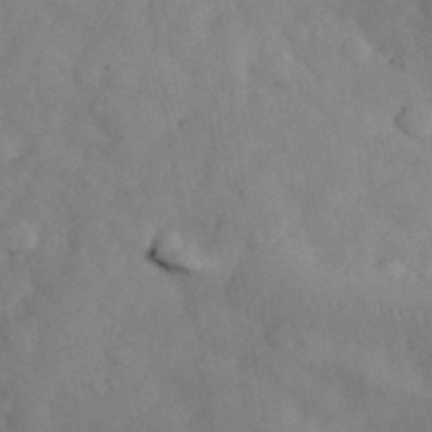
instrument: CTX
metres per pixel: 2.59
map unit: eHh
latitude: 33.7639
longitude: -68.9136
